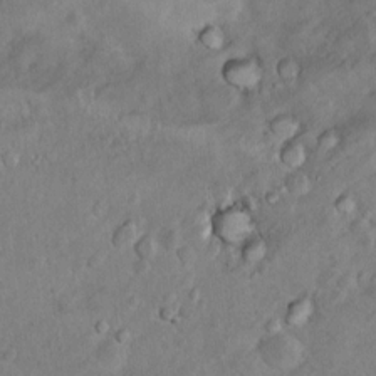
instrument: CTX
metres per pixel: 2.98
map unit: Nhu
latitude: 10.3467
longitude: -25.4237
